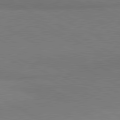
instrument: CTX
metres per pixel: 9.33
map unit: lApd
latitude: 81.1592
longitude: 158.3495
